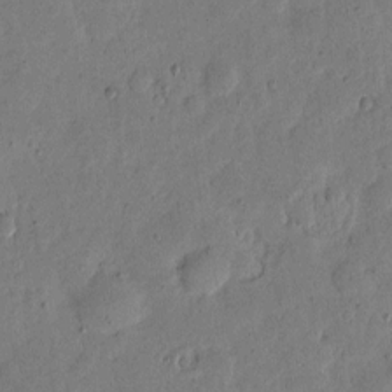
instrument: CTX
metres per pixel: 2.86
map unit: eHh
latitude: 5.6127
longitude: -71.3859
